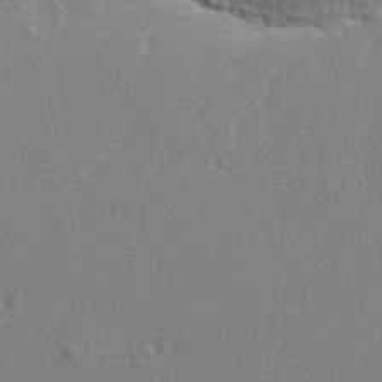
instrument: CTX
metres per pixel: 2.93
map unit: eHh
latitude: 34.9891
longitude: -132.4223
